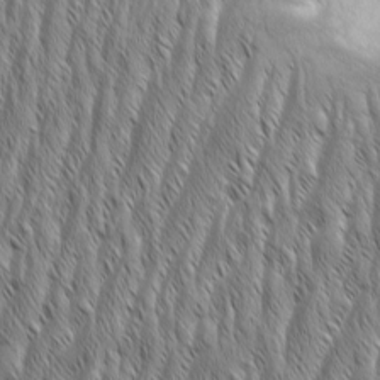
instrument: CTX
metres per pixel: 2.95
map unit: Aa
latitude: 7.3104
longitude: -129.9339
